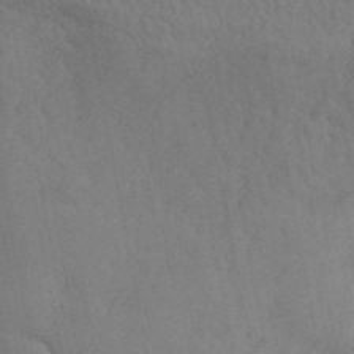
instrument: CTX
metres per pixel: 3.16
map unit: ANa
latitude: 42.0255
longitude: 52.0283
